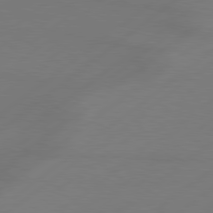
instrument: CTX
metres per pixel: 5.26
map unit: lApd
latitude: 79.1781
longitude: -131.6505
